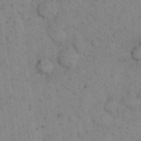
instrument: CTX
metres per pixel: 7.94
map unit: eHh
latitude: 16.1011
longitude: -63.1781
